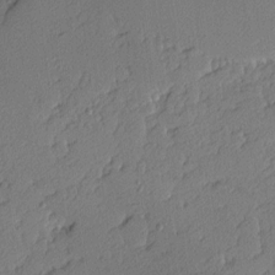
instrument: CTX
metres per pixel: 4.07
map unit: Hve
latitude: 2.7246
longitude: -121.4238
